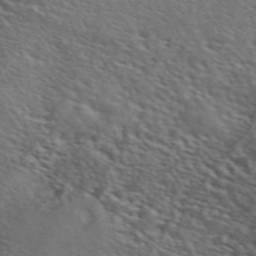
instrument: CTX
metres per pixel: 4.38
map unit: ANa
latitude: 48.8002
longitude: -74.4979
